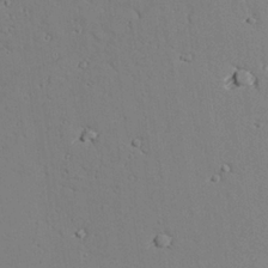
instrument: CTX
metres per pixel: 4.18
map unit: lAvf
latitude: 26.2334
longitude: -110.5357
